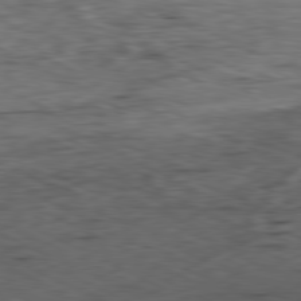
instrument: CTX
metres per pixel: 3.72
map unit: Ap
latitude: -81.0109
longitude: -71.9528
